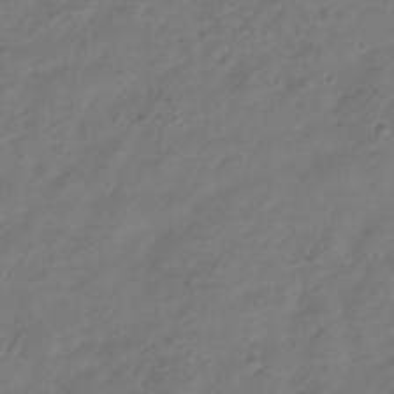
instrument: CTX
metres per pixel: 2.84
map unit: Hve
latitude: -34.3684
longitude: 90.5385
